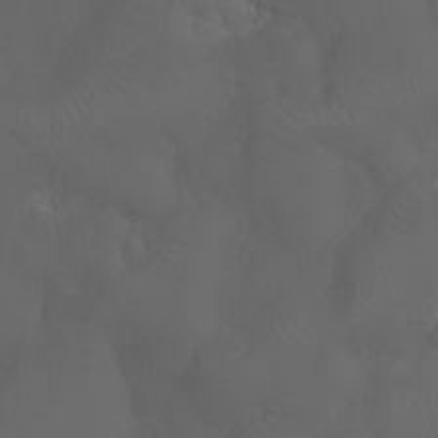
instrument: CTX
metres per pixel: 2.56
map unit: Aa
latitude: -7.0297
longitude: -72.0633
